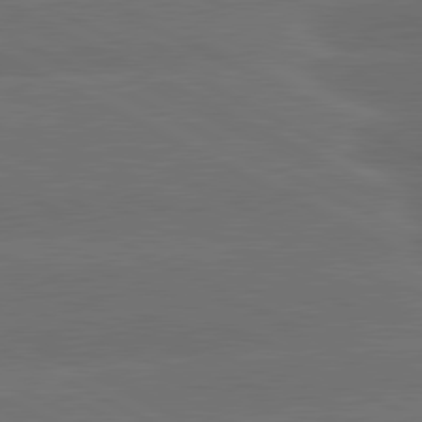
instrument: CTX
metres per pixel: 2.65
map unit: lApd
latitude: 81.1592
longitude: -147.3482
